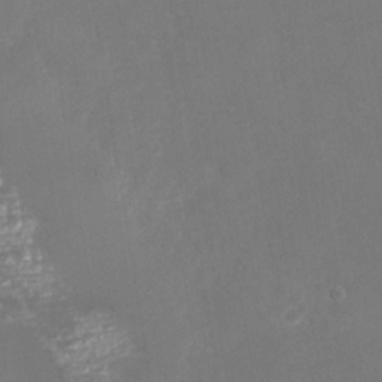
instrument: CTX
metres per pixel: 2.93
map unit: Nhu
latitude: -27.1242
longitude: -58.4223
